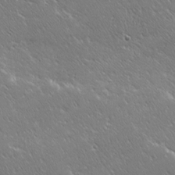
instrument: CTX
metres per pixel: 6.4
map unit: Ave
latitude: 20.3468
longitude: -137.2915
